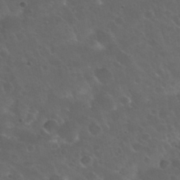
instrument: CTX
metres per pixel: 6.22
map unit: Nhu
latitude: 31.0270
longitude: -54.9891
